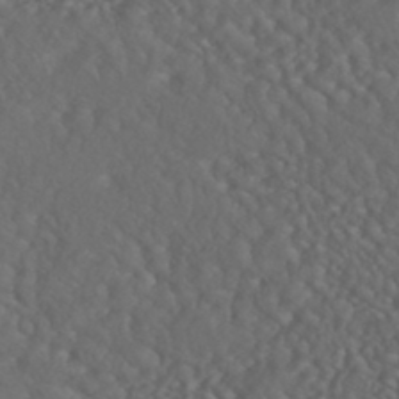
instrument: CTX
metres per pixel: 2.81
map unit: HNhu
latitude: -46.0850
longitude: 104.6329
